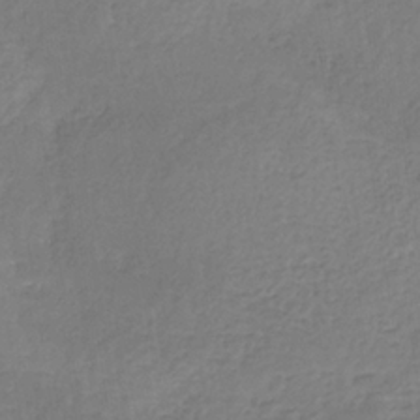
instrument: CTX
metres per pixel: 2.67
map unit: HNb
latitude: -33.7100
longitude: 55.7856
